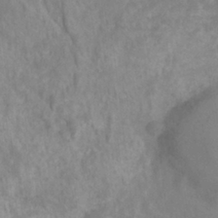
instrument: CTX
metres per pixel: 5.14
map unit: HNhu
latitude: -27.4832
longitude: 73.7288
